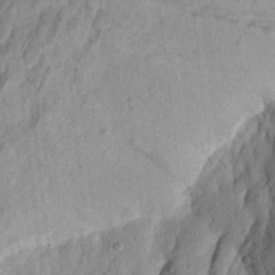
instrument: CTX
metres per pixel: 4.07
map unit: Aa
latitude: 19.6316
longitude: -146.0633
